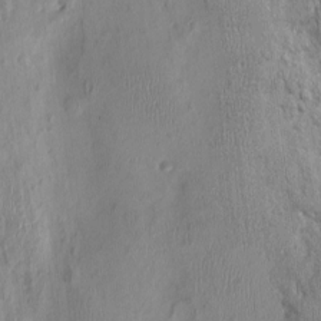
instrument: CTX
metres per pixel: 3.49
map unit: Nhu
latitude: -0.2929
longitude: -15.4049
